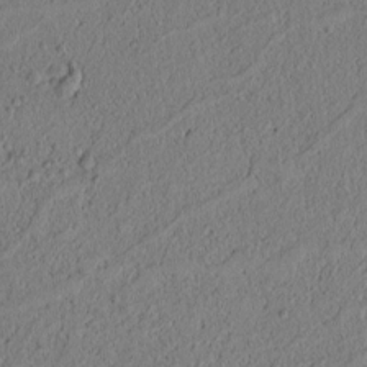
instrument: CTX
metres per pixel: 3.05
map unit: lAvf
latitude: 7.9906
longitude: 164.6897
